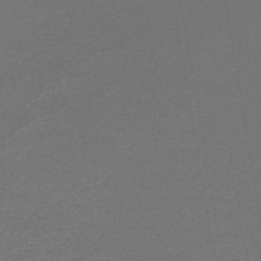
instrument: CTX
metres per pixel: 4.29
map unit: lHb
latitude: -45.4643
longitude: 57.1620
